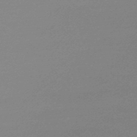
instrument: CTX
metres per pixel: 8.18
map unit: lHb
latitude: -47.4265
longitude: 68.0283
